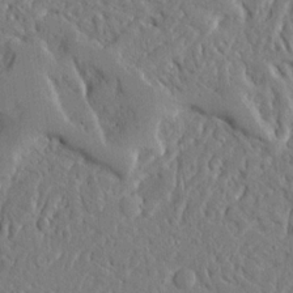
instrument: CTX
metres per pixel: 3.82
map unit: Ave
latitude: 13.8583
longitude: -139.7261
